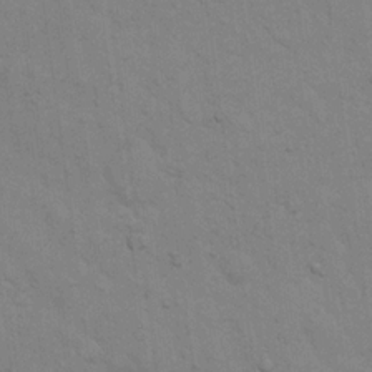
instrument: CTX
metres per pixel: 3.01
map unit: eHh
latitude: 19.3481
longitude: -62.3468
